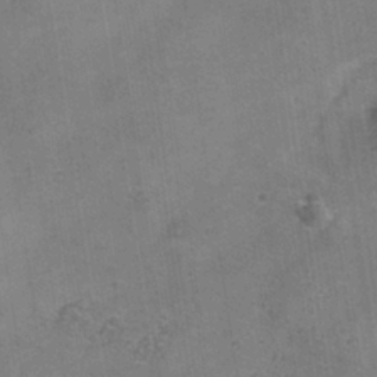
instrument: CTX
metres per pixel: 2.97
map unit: Hve
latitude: -34.8219
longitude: 89.7099
